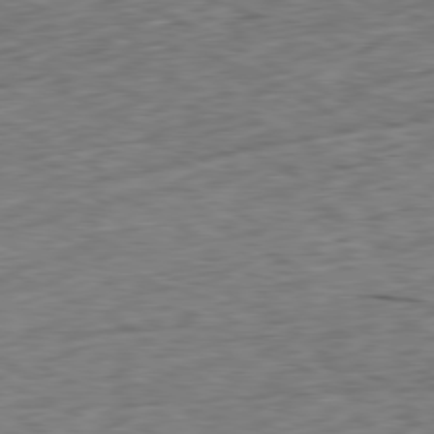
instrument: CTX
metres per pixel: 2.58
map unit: Ap
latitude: -80.6519
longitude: -72.6113
